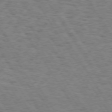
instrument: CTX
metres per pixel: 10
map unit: Hpe
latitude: 73.2915
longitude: -140.2900
